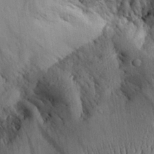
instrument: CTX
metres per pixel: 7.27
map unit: Aa
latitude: 28.8191
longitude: -134.7246
